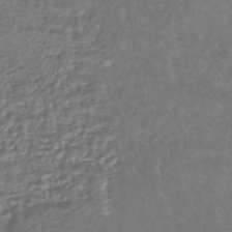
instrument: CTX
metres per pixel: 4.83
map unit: HNhu
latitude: -45.5210
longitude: 97.5966
